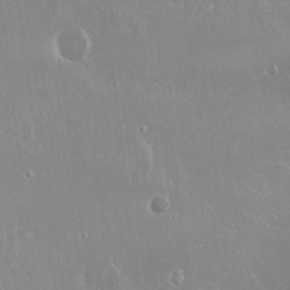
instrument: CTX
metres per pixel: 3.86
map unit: Hto
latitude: 18.6301
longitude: -56.8191
